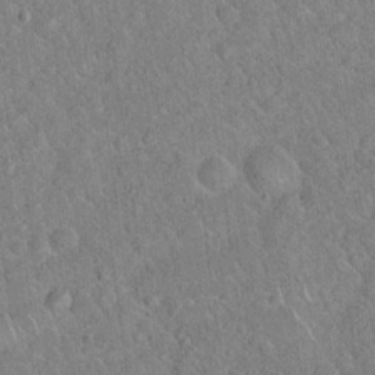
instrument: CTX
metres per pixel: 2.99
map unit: Hto
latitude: 17.7828
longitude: -52.1389
